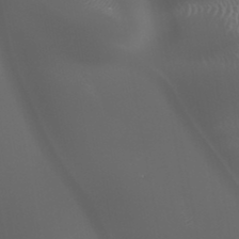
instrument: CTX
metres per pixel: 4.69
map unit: HNhu
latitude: -47.1809
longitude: 30.8597
